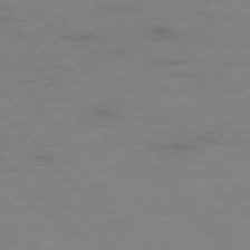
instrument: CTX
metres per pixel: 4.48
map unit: Ap
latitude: -77.3321
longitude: -89.1404
